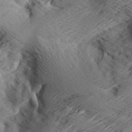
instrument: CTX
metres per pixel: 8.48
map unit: Aa
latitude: 7.5182
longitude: -140.6490
